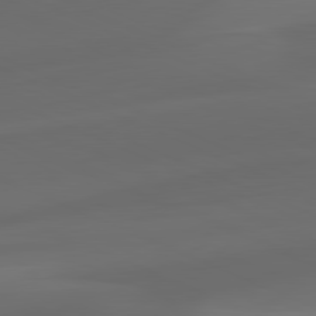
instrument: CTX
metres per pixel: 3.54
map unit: lApd
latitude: 81.1781
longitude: -83.0836
